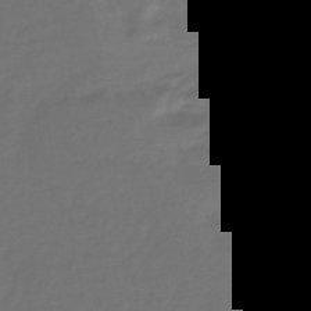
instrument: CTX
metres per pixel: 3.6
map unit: eHb
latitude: -43.7288
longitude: 86.9920
